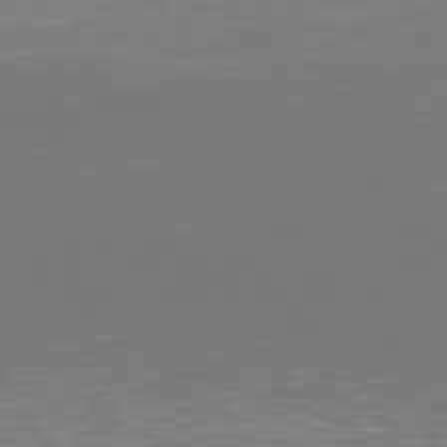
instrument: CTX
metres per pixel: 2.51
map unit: Hpe
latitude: 78.0255
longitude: -121.6316
